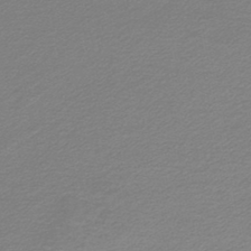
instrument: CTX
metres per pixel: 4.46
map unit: lHb
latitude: -43.7666
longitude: 65.6722
